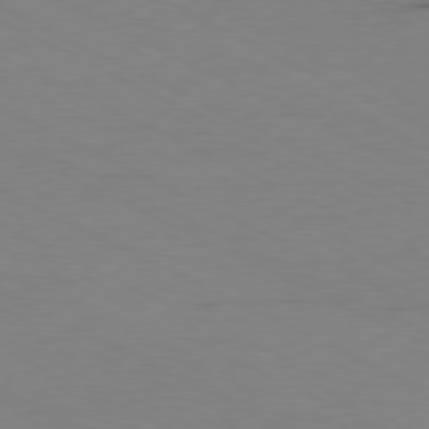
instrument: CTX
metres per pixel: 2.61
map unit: Ap
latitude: -80.6897
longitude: -94.0444
